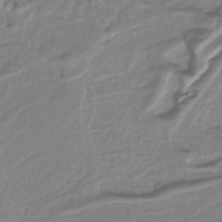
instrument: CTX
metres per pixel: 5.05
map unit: HNb
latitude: -36.6140
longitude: 58.3495
